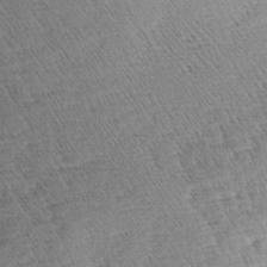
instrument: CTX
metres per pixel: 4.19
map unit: Aa
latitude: 8.2712
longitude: -140.7246
